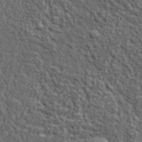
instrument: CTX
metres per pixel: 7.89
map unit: lHvf
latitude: 37.9150
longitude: -90.6679
